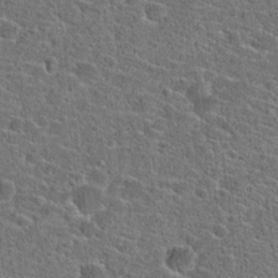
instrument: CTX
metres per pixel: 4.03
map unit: Hto
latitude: 23.7072
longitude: -44.6112
